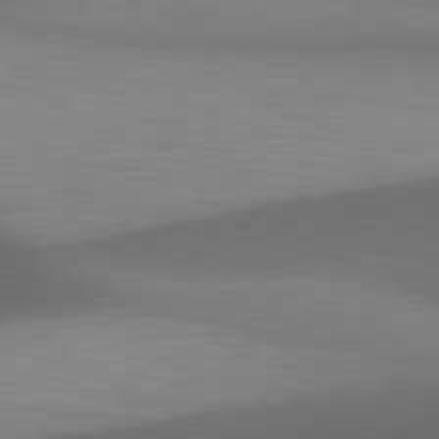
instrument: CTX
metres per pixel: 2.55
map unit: lApd
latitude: 81.6316
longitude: 134.3873
